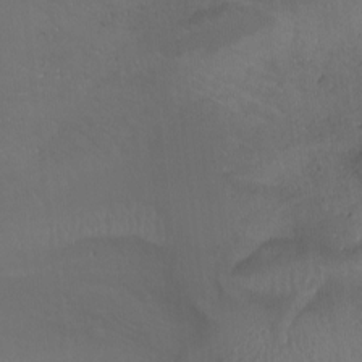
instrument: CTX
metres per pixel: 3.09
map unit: Htu
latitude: -6.9541
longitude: -49.5182
